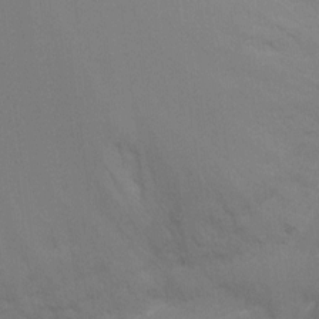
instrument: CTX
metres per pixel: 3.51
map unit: Ht
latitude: -9.8611
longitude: -32.6302
